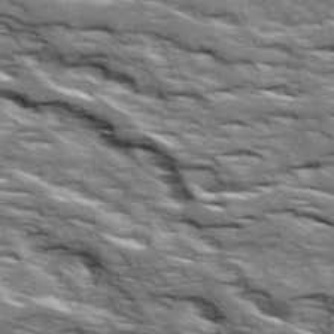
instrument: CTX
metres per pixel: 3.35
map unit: Ave
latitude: 19.1025
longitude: -135.2537
